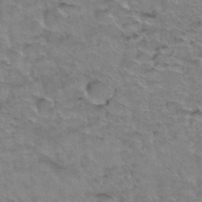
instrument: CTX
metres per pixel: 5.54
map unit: Hto
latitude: 38.7435
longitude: -44.2900
